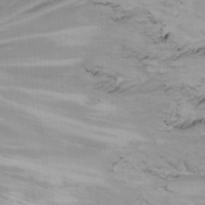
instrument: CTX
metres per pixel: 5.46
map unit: Nhu
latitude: -8.6518
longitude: -65.7072
